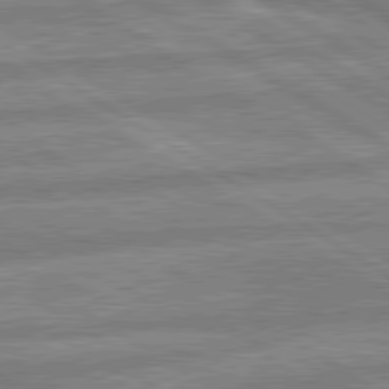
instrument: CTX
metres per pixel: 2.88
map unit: lApd
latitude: 80.3089
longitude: -170.0444
